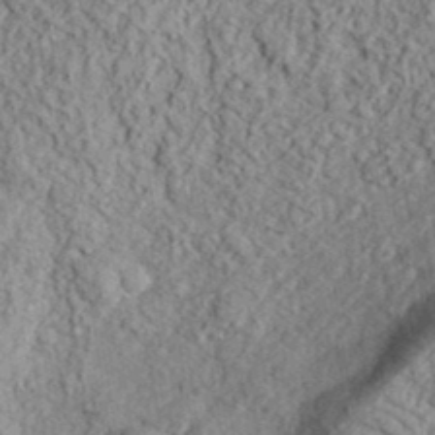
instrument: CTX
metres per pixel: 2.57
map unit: eHh
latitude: 37.6505
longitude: -81.4426
